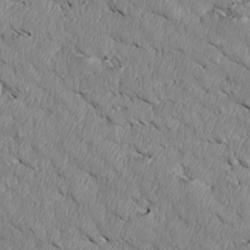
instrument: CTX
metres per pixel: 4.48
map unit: Htu
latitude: 3.5182
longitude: 152.7463
